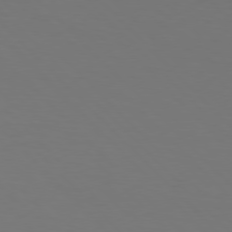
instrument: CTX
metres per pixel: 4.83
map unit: Hpe
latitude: 77.1403
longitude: -167.6693
